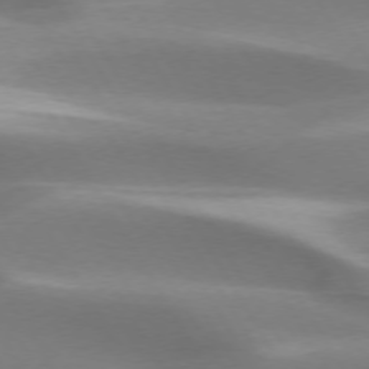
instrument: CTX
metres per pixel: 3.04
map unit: lApd
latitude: 73.4805
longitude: -53.0648
